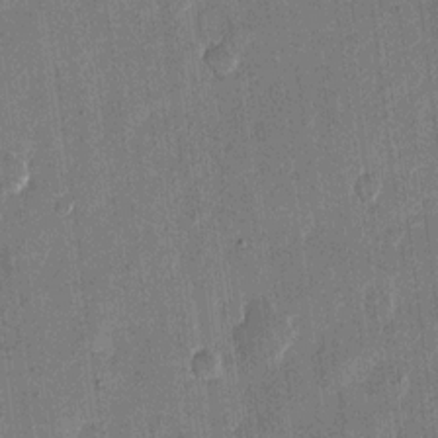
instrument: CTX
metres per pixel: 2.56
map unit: eHh
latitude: 12.9514
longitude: -68.6113
